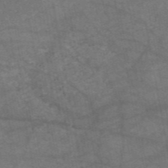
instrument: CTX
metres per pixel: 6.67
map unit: HNb
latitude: -54.9731
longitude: -40.1766
